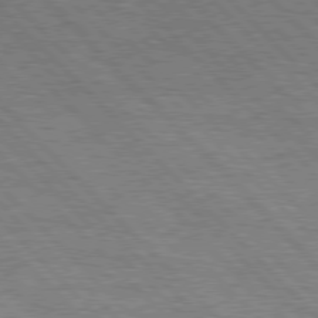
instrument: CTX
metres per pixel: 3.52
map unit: Hpe
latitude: 77.4426
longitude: -126.4601
